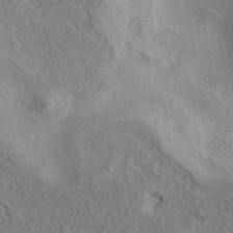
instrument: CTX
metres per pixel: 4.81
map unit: eAb
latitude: 40.7813
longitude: 104.8975
